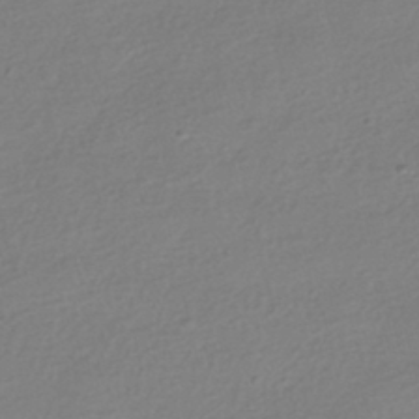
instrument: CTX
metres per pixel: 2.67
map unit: HNhu
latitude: -41.1998
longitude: 94.4251
